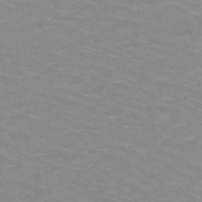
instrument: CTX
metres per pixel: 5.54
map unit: HNb
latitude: -48.1984
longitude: -46.8191
